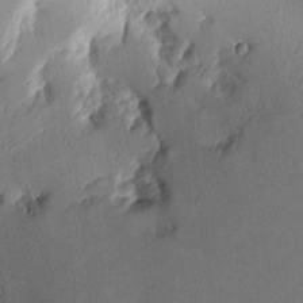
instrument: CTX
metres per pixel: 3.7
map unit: Aa
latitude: 10.8380
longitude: -127.9906
